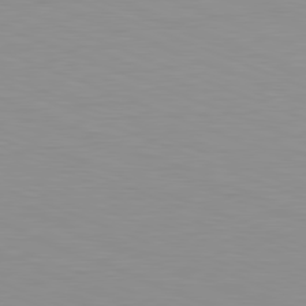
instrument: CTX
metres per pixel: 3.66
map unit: Hpe
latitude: -82.0472
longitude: 6.5007
